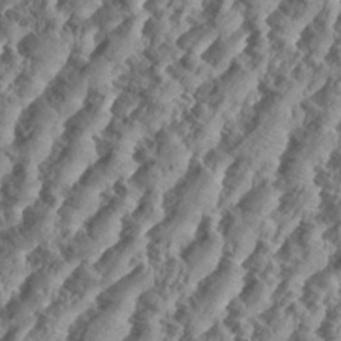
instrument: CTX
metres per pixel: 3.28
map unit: eHh
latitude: 34.9891
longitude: -136.9892
